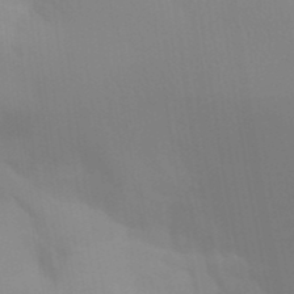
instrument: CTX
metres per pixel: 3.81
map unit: Aa
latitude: 32.3656
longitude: -145.2915
